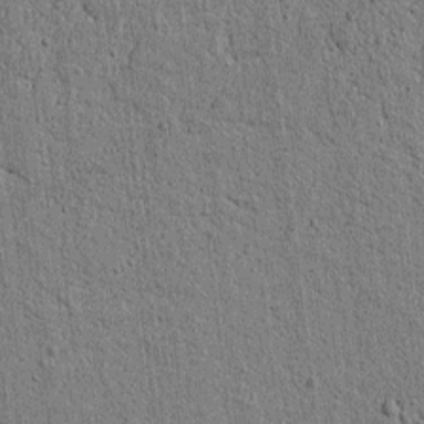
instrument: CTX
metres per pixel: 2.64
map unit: lAvf
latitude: 6.5168
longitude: 164.9542
